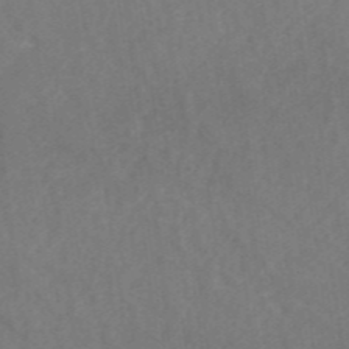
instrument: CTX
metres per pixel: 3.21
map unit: ANa
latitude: 45.9528
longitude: 26.8974
